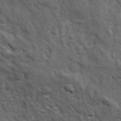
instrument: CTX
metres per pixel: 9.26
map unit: Ave
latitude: 17.4049
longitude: -132.4412
